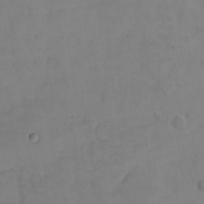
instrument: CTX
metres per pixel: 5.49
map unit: eHh
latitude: -8.7274
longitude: -67.0836
